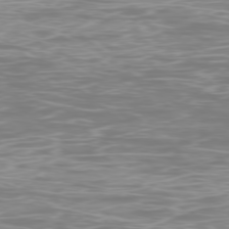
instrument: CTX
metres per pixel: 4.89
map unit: Ap
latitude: -78.2550
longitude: -63.7828
